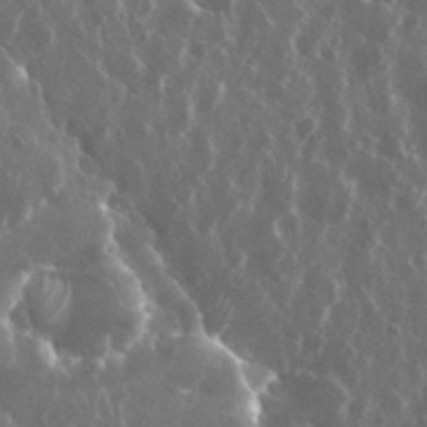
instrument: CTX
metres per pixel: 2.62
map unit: eHh
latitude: 34.6301
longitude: -58.6113
